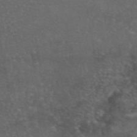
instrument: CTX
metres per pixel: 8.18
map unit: eAb
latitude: 46.0633
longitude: 114.5196
